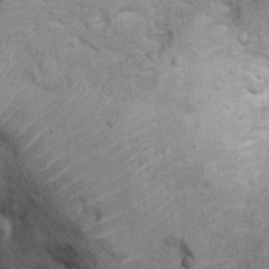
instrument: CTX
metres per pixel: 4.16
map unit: Ht
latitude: 9.4615
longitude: -36.9891
